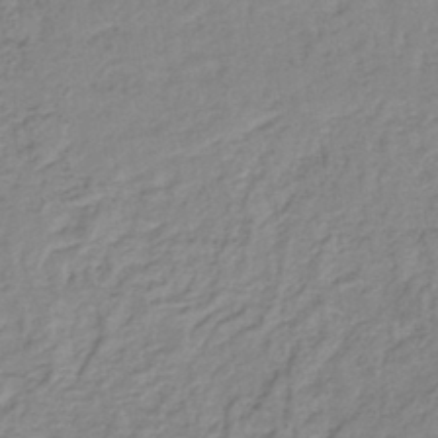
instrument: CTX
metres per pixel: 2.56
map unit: lHb
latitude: -41.7289
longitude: 61.8422
